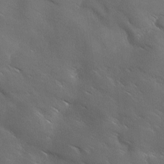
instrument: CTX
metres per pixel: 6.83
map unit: Ave
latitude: 1.0269
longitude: -114.3467
